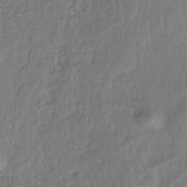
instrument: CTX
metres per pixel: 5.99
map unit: lHb
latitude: -37.4265
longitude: 58.8030
